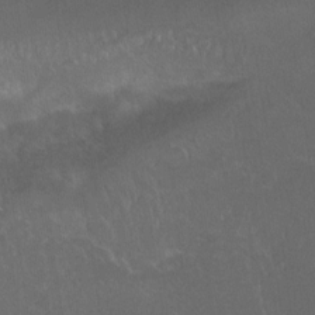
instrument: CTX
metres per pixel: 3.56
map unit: Ht
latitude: -15.1243
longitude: -53.8395
